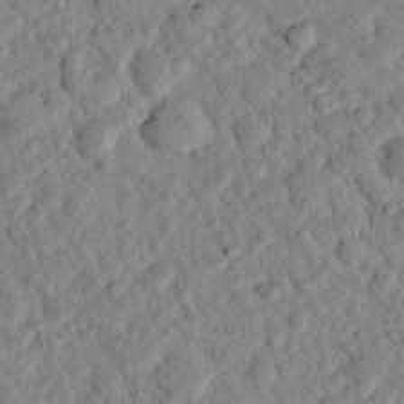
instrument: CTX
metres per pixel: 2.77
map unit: lHvf
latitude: 14.8947
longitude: 179.0108
